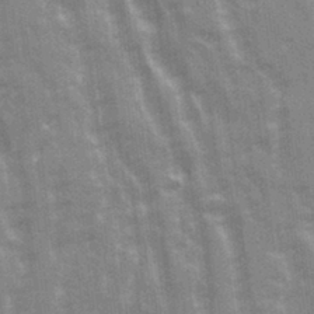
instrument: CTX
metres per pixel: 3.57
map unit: Ave
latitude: 21.5560
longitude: -133.8772
